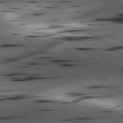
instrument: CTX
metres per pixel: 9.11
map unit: lApd
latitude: 78.5168
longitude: -52.4034
